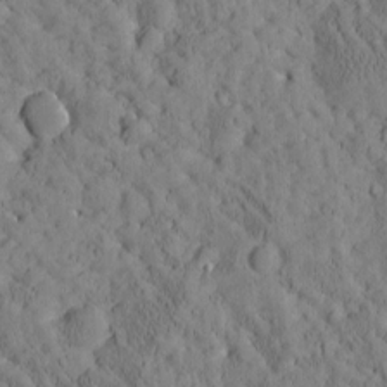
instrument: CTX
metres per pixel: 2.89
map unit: Htu
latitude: -3.3698
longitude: 174.2172
